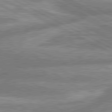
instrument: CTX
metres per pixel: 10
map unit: lApd
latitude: 80.6113
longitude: -167.4048
